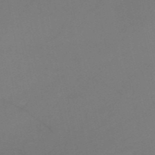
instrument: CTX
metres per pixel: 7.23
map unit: HNb
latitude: -52.1605
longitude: -46.0444
